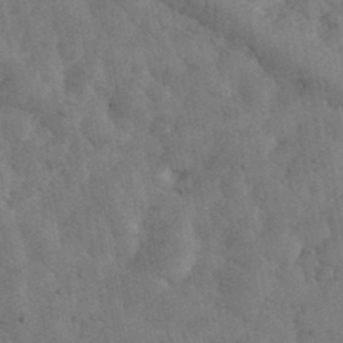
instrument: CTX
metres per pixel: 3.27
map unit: eHh
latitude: 34.1577
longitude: -68.4601
